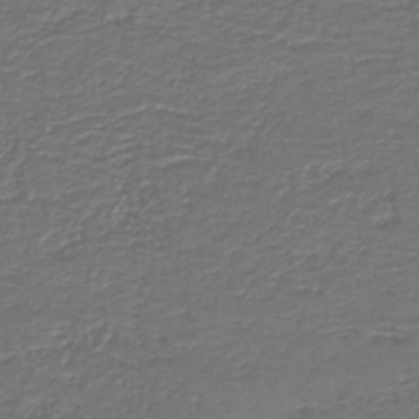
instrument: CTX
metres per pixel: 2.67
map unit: HNb
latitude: -43.5399
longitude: 50.2361
